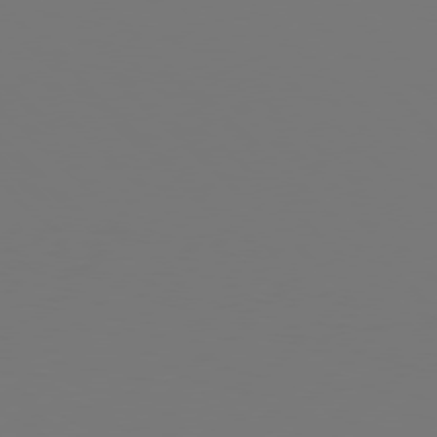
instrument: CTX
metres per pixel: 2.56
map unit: Hpe
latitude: 77.1025
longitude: -137.2537
